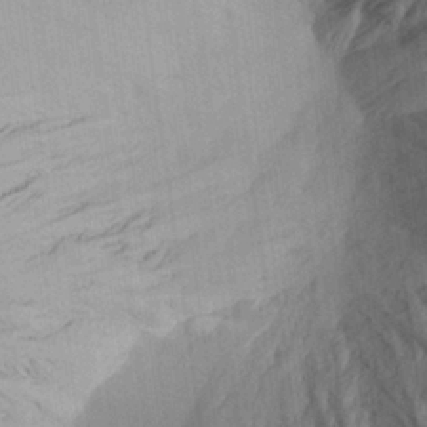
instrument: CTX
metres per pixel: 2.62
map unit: Aa
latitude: 25.8961
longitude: -143.6316
